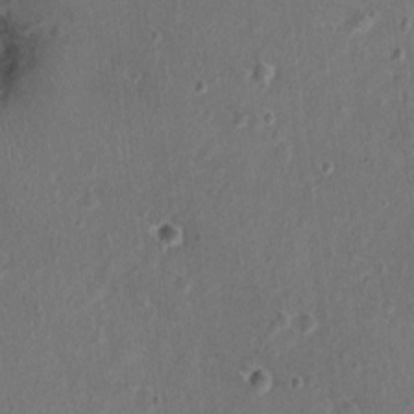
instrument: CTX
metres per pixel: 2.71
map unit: Nhu
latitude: 1.1214
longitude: -15.0837
